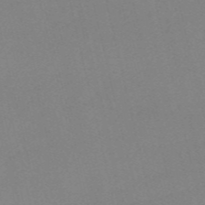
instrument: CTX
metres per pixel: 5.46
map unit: HNb
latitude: -55.3888
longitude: -41.8016
